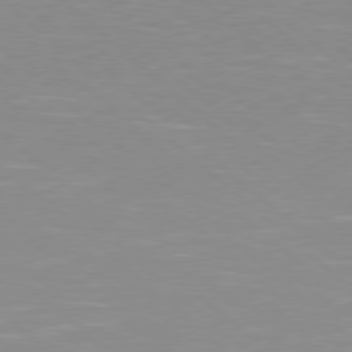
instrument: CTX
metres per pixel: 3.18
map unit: Hpe
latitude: 78.1200
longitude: -140.3845
